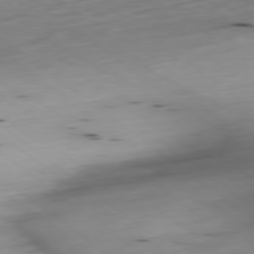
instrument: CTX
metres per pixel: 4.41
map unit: Ap
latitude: -79.0486
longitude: -92.1955
